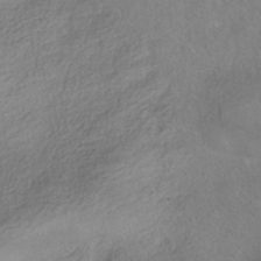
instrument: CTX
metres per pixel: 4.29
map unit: HNhu
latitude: -41.6722
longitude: 102.5007
